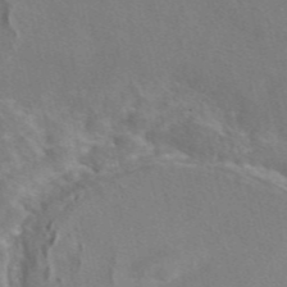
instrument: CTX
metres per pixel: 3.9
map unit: eAb
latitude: 47.2348
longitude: 112.5385
